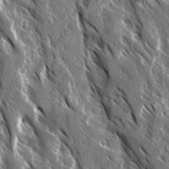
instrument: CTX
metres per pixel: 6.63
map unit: Ave
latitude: 15.0081
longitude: -133.2915
